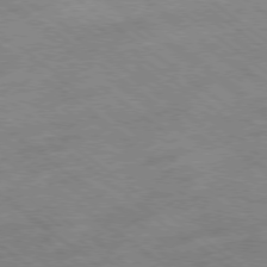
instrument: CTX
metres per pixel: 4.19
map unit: Hpe
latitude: -78.4629
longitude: -22.7246
